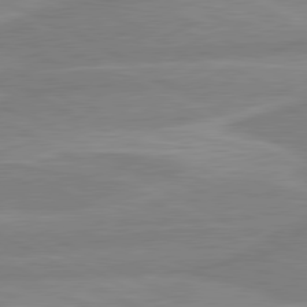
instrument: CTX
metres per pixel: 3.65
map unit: lApd
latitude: 80.6679
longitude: -168.4979
